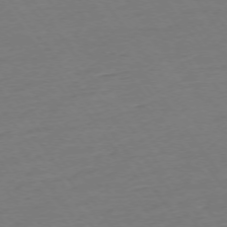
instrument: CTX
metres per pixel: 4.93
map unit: Ap
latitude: -74.7464
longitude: -80.6490
